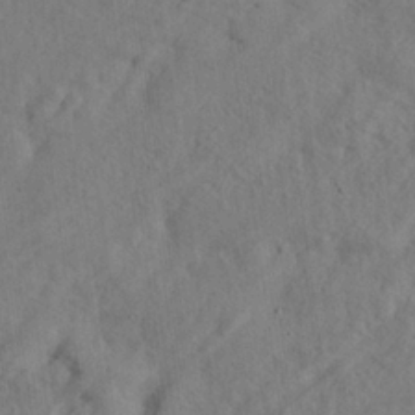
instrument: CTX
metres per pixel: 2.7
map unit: eHh
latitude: 24.1577
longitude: -80.4979
